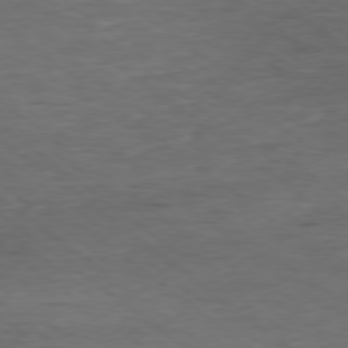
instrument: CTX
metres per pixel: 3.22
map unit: Ap
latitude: -78.9919
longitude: -90.8002
